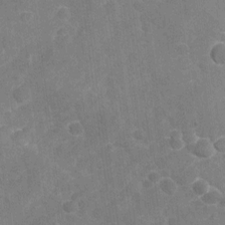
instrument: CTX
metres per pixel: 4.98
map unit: Nhu
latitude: -21.9367
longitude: -55.8016
